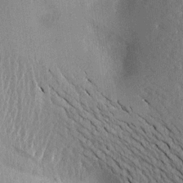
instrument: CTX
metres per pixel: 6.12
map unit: Aa
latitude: 16.9136
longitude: -148.0444
